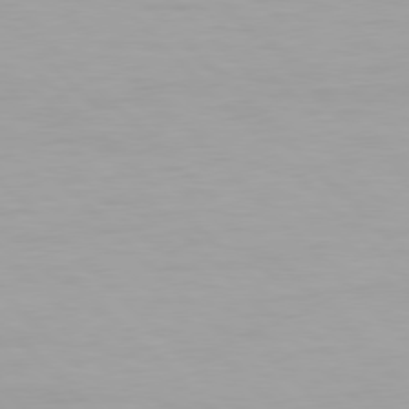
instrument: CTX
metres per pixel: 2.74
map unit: Hpe
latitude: 77.5182
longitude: -164.0633
